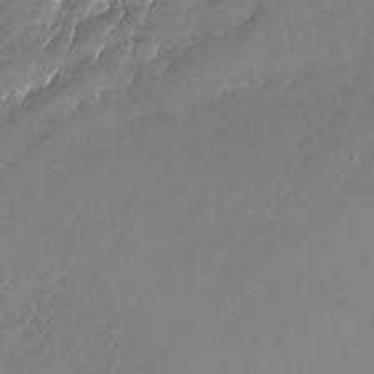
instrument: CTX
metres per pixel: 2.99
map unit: Nhu
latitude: -23.4266
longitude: -71.8961
